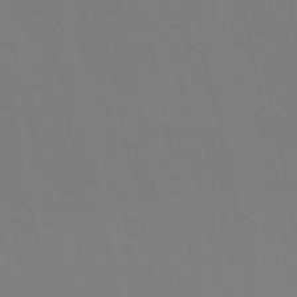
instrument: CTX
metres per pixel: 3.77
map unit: eHb
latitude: -50.2739
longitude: 75.4833
